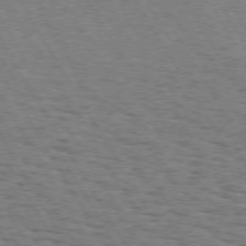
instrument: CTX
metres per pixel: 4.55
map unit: Hpe
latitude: 73.3104
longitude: -142.9892
